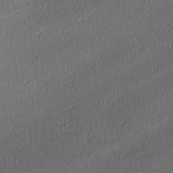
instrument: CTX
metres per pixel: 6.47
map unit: lAvf
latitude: -3.7288
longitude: -108.5356
